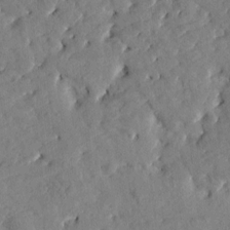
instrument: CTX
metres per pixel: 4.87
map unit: Htu
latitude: 0.5734
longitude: 179.6344
